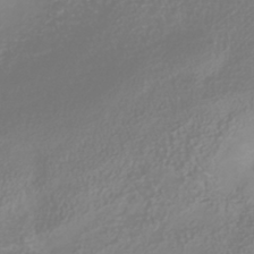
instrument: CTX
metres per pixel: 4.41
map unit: Nhu
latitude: -41.4265
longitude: -84.5924
